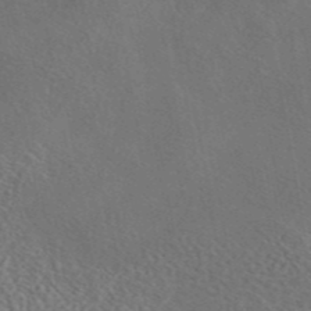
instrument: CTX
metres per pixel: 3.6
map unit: eAb
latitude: 43.6316
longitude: 109.8233
